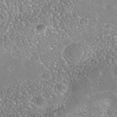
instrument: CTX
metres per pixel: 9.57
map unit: Nhe
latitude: -39.6722
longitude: -117.3293
